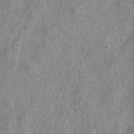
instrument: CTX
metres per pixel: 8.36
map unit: eAb
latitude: 41.1403
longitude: 105.5588
